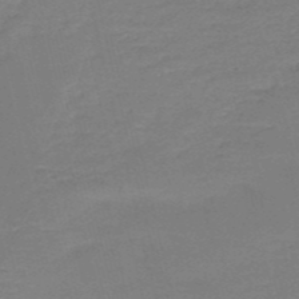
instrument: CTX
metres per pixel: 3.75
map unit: HNb
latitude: -50.9920
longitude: -41.6504
